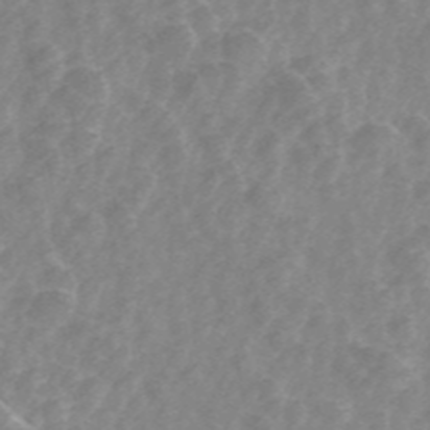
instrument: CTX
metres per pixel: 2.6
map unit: ANa
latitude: 45.0647
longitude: 24.8030
